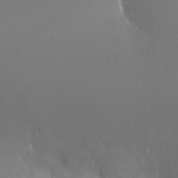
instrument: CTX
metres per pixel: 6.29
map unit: Ht
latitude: -12.3117
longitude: -44.7813
